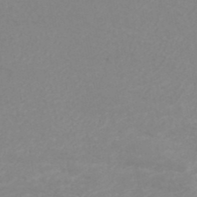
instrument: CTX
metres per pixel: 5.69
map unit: ANa
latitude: 38.4601
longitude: 23.9556
